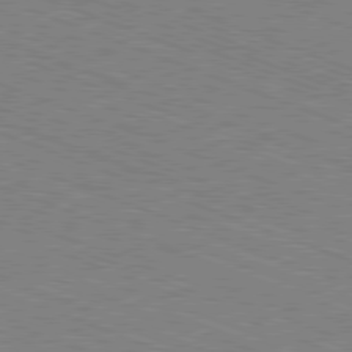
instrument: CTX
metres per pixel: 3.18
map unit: Ap
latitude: -81.3321
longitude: -74.6113
